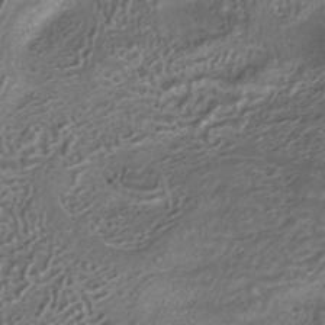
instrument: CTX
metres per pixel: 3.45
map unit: ANa
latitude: -37.2376
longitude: 95.1620
